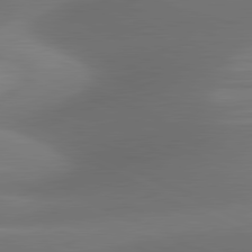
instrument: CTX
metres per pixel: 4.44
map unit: lApd
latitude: 81.1970
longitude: 131.3509
